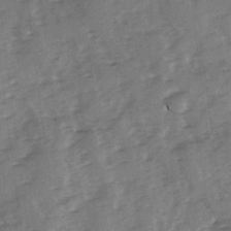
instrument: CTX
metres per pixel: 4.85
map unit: Ave
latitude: 1.2915
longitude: -110.5168
